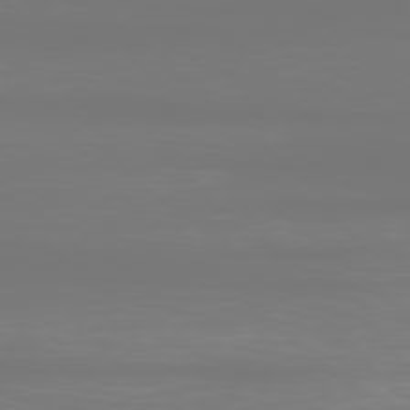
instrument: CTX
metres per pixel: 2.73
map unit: Ap
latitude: -78.4251
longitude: -97.1214
